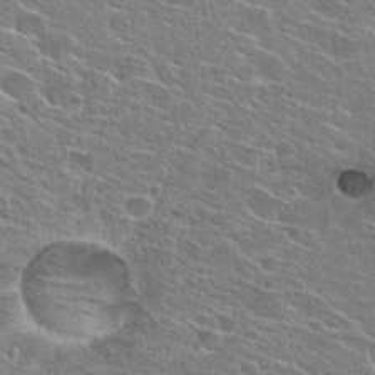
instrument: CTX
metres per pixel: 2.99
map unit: Hto
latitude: 25.4993
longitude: -44.3278
